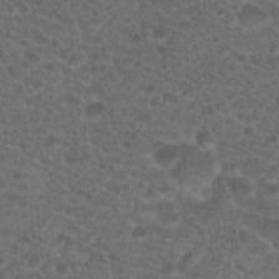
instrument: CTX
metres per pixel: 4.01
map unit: Hto
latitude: 19.3481
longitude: -40.5923
